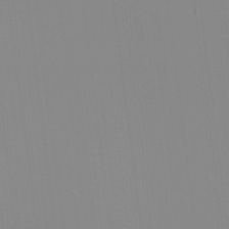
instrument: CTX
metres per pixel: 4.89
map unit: HNhu
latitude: -1.2376
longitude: -5.6505
